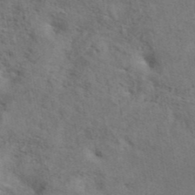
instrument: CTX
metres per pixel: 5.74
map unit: eAb
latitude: 41.7827
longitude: 108.0094
